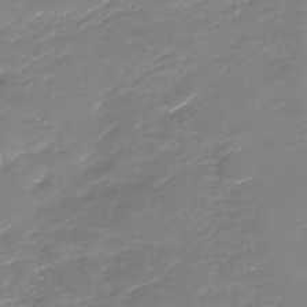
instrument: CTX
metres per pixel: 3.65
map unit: Nhu
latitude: -29.0298
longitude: -64.9136
